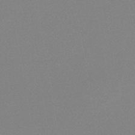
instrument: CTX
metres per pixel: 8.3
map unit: HNb
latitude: -44.7652
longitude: -40.3467
